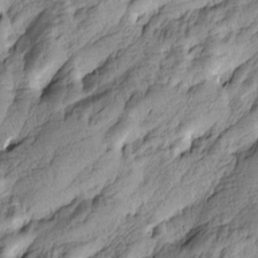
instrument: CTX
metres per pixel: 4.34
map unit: Htu
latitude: -4.3306
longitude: -176.5545
